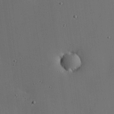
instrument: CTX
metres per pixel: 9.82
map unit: eHh
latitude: 23.6694
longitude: -91.4049
